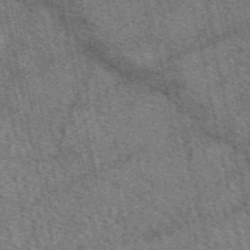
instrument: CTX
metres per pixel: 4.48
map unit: eAb
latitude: 50.4979
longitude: 114.3873
